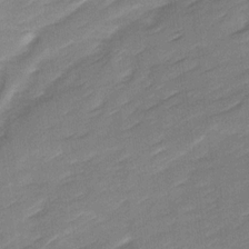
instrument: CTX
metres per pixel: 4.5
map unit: Ave
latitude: 16.8947
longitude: -136.4790
